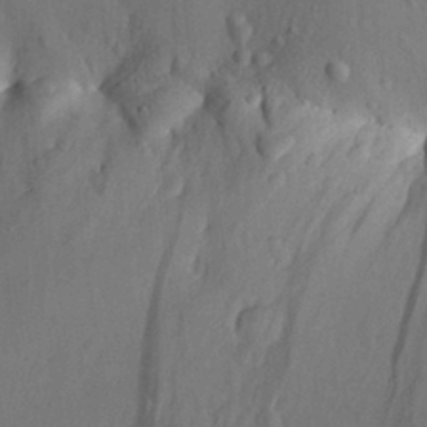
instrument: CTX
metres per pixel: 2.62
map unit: Aa
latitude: 26.1389
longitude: -136.3090
